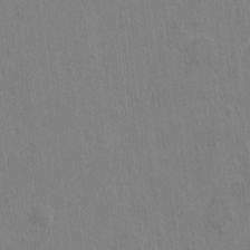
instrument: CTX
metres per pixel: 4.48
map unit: HNhu
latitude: 4.4601
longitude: -6.9514
